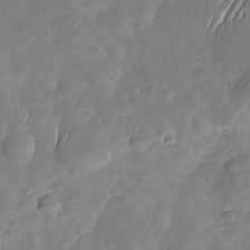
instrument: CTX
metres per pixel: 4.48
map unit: Nhu
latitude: -30.1417
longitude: -61.0080
